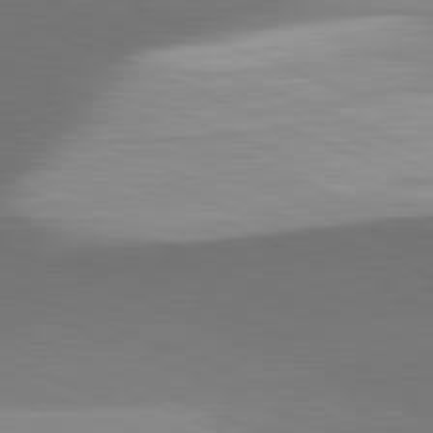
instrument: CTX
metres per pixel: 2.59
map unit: lApd
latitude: 81.9528
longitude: 143.2564
